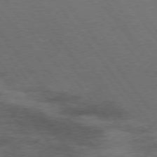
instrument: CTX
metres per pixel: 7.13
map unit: Hpe
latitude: 74.4979
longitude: -142.1389
